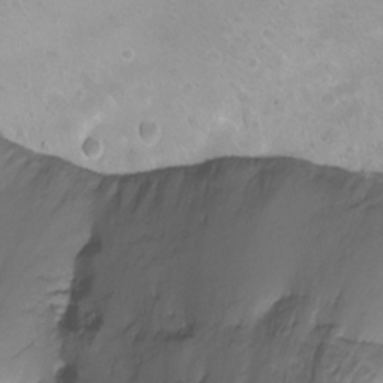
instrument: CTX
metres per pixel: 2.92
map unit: Nhu
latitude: -6.5007
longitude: -44.9513
